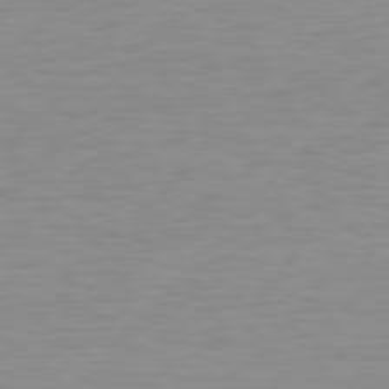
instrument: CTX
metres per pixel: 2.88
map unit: Hpe
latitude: 77.9717
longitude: -139.8961
